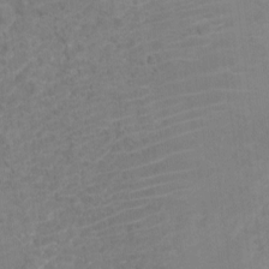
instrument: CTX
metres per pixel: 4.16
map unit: Nve
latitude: -19.0486
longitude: 106.3684
